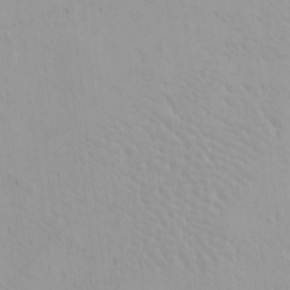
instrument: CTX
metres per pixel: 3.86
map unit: eHh
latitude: -1.5399
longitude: 19.3699
